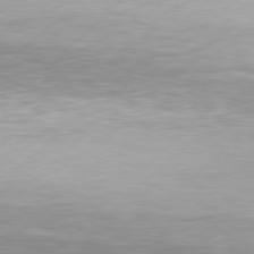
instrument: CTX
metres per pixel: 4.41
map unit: Hpe
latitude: 78.0633
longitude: -131.8395
